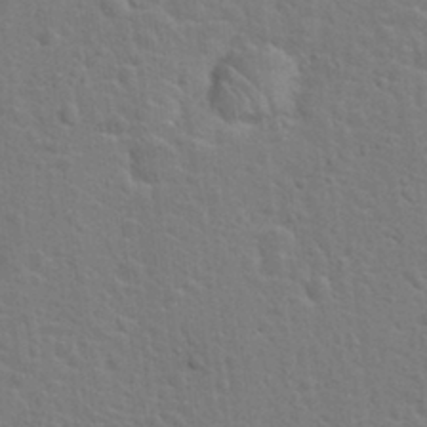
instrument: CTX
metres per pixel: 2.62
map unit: Hto
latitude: 22.5735
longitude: -47.5938
